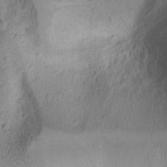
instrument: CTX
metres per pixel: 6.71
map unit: Nhu
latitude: -1.7856
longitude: -73.8395
